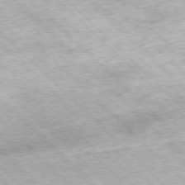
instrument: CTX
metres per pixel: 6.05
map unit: Hpe
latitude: -77.4454
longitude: 13.8234
